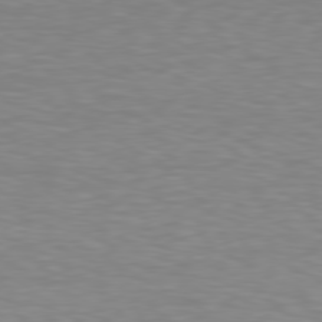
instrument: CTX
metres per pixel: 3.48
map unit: Hpe
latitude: 78.7058
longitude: -121.1403
